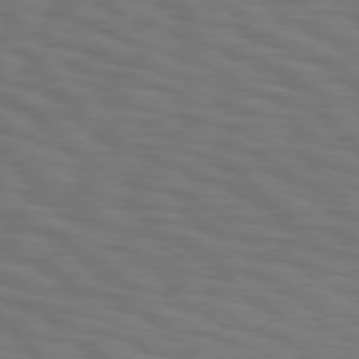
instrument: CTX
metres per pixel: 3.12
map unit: Hpe
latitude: 75.6127
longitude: -132.3656
